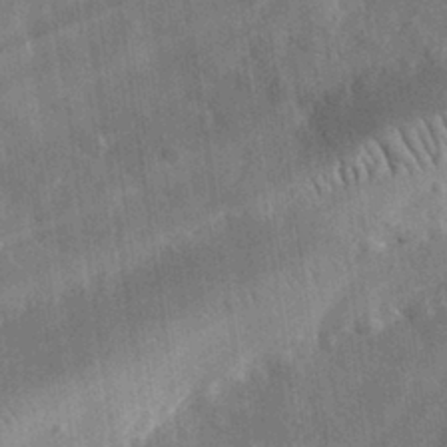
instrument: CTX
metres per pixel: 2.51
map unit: eHh
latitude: 30.8191
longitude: -77.8583
